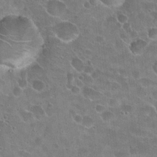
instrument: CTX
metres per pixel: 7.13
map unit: Hto
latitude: 22.1389
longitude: -43.0836
